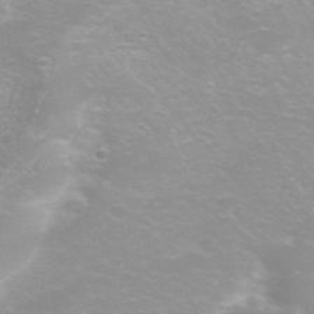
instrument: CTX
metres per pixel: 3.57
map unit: eHh
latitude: 31.5938
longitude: -57.6693
